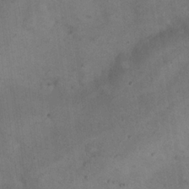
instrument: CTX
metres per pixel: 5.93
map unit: eHh
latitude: 21.6127
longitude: -60.1578
